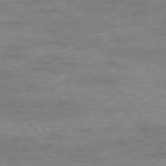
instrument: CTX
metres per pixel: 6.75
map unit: Ap
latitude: -76.3873
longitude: -61.3859
